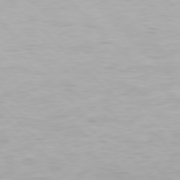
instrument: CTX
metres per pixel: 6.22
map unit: Hpe
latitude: 77.6505
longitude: -167.6316
